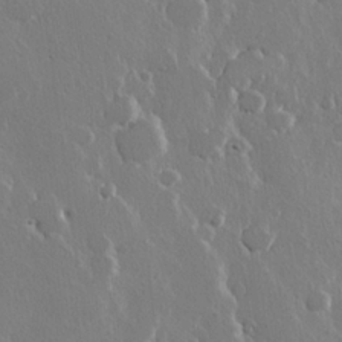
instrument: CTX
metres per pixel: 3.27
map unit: lHvf
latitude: 21.8395
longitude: 147.2565
